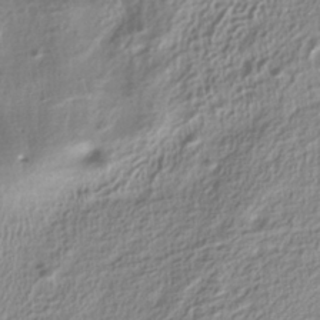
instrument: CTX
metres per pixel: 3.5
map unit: ANa
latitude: -37.8044
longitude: 94.2550
